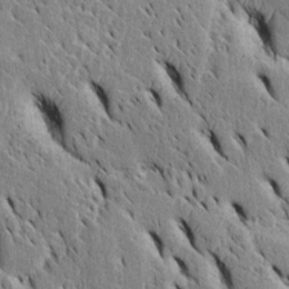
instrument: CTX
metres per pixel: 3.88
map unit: Htu
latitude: -3.2376
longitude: 151.6910
